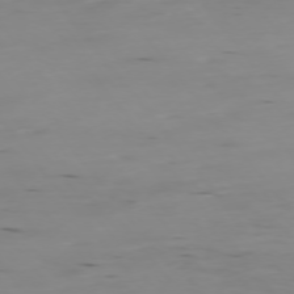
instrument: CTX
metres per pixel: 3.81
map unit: Ap
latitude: -75.2565
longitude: -79.3104
